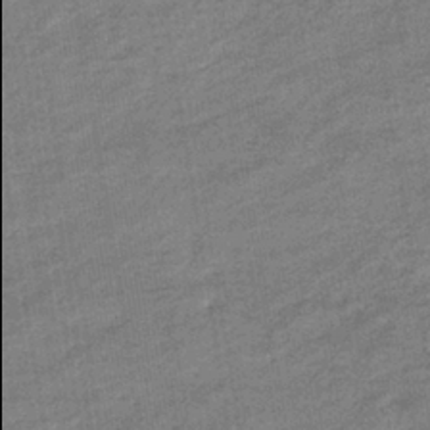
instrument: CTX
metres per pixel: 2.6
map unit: eHb
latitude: -36.9730
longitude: 78.0094
